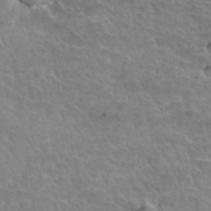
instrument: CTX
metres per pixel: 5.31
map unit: Hto
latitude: 34.6490
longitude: -44.5923
